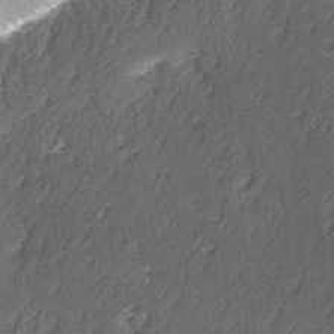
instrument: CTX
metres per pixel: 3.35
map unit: Ave
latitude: 15.7450
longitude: -104.1200
